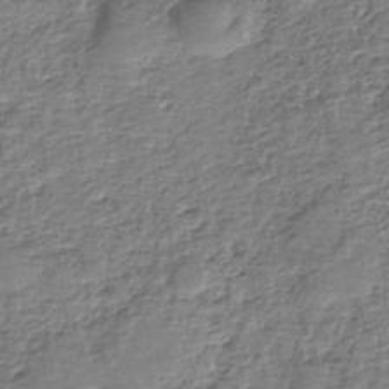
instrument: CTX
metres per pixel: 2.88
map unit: eHh
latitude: -39.8423
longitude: -29.1592
